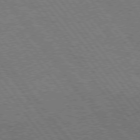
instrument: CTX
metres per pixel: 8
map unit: Hpe
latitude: 74.8191
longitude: -139.9150
